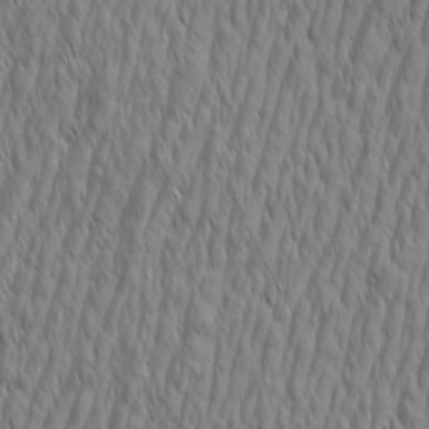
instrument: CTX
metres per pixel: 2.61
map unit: Aa
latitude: 7.3482
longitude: -130.0822
